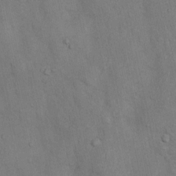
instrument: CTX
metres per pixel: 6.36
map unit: Nhu
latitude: 6.8002
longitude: -24.4790
